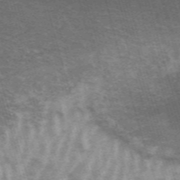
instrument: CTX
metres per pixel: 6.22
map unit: HNb
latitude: -53.9745
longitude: -42.8380
